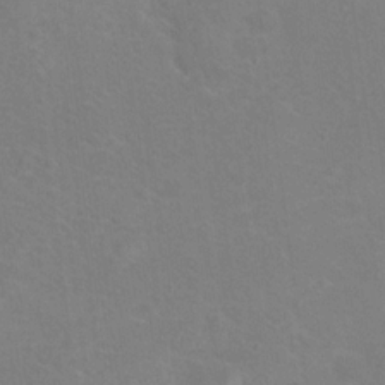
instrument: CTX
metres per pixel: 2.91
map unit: Hto
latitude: 14.7813
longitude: -41.4237
